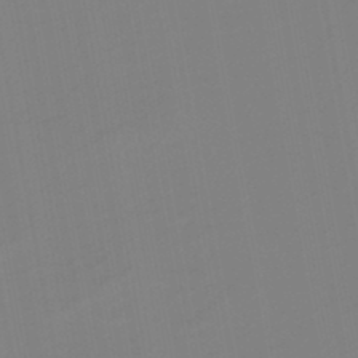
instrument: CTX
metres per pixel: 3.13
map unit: lHb
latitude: -45.8989
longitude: 74.1039
